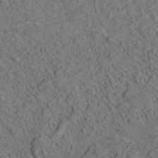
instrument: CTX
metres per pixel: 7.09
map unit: ANa
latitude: 42.6302
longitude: 30.5385
